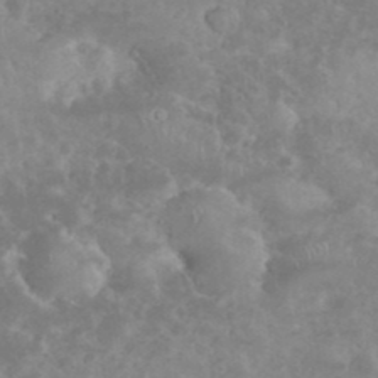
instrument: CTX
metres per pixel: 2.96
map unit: eHh
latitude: 34.9513
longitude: -62.4790
